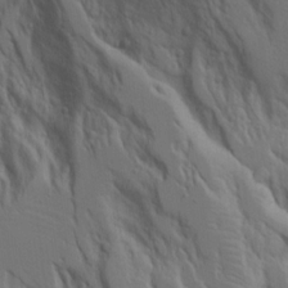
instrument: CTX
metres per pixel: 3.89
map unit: Aa
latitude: 17.7261
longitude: -124.8946
